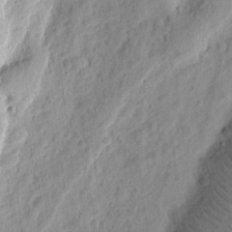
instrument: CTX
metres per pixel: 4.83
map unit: eHh
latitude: 10.6869
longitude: -74.0822
